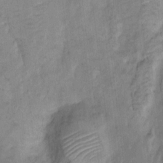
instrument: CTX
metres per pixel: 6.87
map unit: Ht
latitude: 5.2726
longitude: -36.9514
